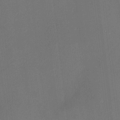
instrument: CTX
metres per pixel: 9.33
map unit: HNhu
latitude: 7.6127
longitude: 8.3873
